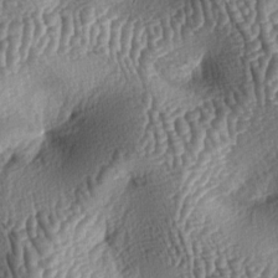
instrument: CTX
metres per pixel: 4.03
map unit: lAa
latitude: -5.6533
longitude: -127.8017
